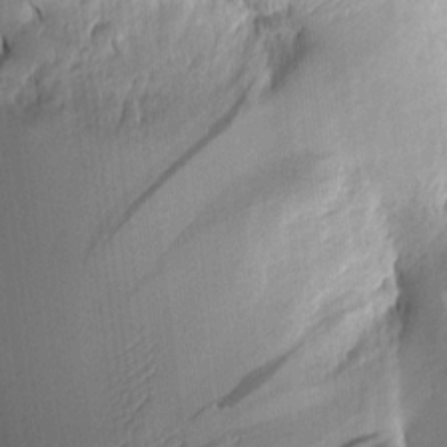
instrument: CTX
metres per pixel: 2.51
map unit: Aa
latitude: 9.7072
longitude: -127.9150
